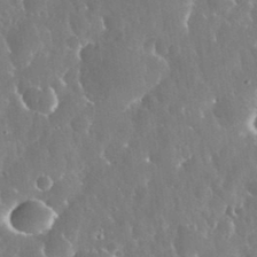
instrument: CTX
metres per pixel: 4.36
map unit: eHh
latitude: 34.5168
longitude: -57.8205
